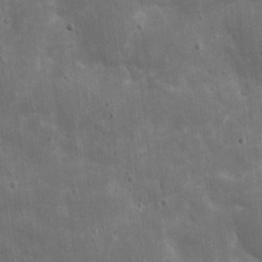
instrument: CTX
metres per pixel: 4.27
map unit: eHh
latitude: 4.6490
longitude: -70.7246
